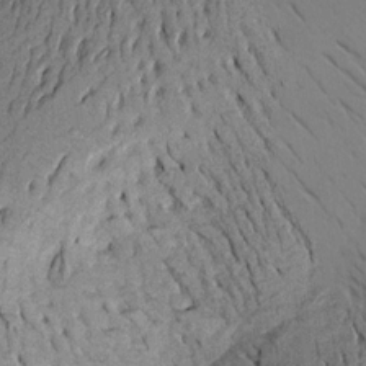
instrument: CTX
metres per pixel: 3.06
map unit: Aa
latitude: 18.4979
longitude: -145.1592
